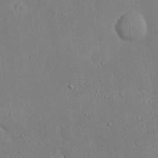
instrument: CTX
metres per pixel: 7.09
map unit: eHh
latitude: 25.2537
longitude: -72.1767
